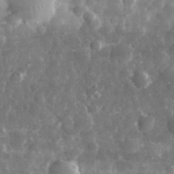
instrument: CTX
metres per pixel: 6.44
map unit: eHh
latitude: 31.5560
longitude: -71.5749
